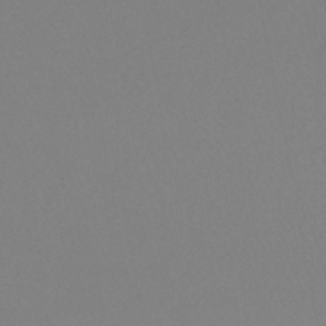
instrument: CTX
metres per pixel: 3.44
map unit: HNhu
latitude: -48.6519
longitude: 100.8596
